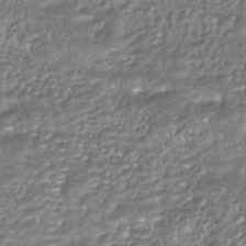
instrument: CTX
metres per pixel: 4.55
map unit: HNhu
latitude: -43.9745
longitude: 95.7855
